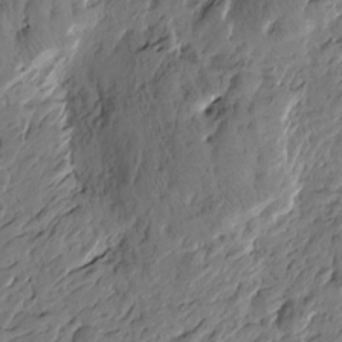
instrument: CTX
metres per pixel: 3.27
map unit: Htu
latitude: -3.7099
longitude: -178.1767
